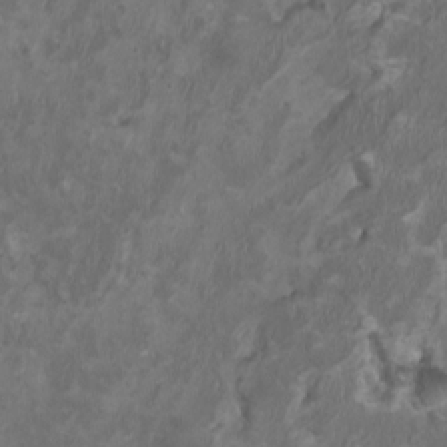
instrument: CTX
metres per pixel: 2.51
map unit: HNhu
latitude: 2.5545
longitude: -3.1970
